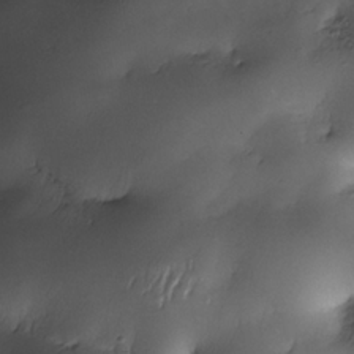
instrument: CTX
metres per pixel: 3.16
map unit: Nhe
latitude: -33.9367
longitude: -143.6694
